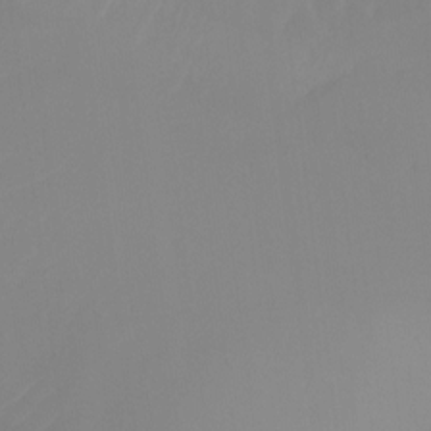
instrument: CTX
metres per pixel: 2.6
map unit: Ht
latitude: -13.8611
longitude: -50.7624
